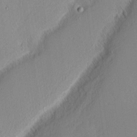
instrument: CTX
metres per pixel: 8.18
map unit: Nhu
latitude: 2.1011
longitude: -77.4426
